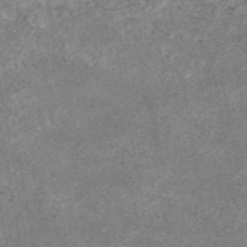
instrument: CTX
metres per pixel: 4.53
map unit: eAb
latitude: 45.1403
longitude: 124.4818
